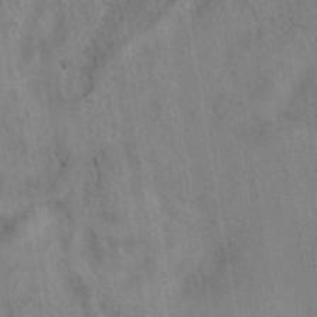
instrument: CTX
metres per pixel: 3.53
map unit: eAb
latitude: 42.4601
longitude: 109.7478
